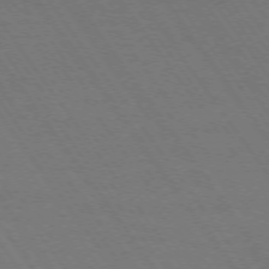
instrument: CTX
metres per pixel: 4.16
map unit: Ap
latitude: -74.4629
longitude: -77.8205
